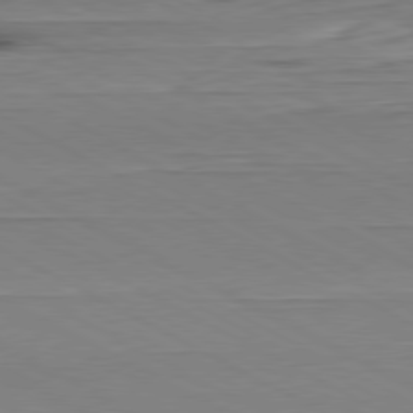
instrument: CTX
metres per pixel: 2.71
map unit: Hpe
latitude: -80.7086
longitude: 21.5588
